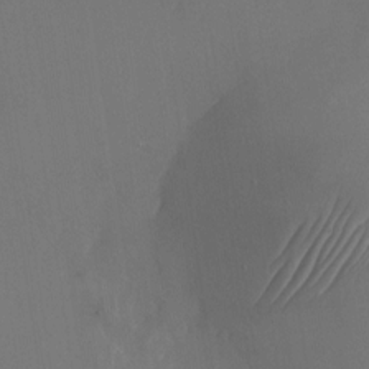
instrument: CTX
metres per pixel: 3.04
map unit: Nhu
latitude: -23.8612
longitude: -70.7435
